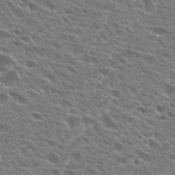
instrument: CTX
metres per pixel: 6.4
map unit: Hto
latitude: 24.9135
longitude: -45.6127
